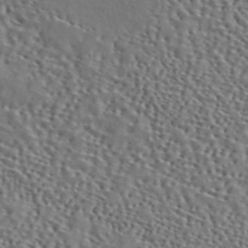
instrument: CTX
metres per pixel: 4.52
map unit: ANa
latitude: 45.8961
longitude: 49.6722
